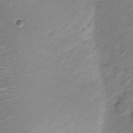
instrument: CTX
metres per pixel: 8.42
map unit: Nve
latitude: -20.2739
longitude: 105.5021
